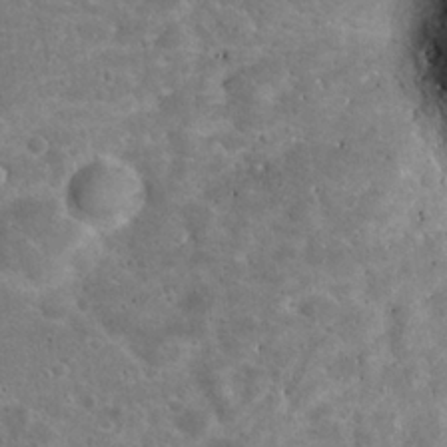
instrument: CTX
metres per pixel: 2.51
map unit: Hto
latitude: 23.4615
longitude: -48.7246
